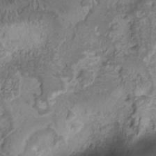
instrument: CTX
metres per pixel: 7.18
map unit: Ht
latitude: -7.7099
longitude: -19.4993
